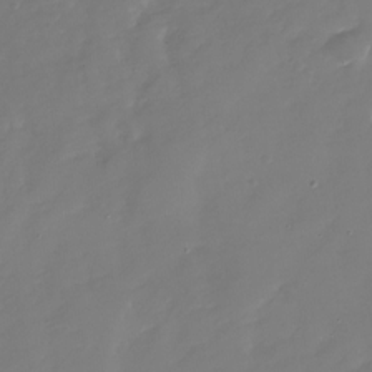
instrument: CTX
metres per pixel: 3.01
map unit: Nhu
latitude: -28.8408
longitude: -75.8961
